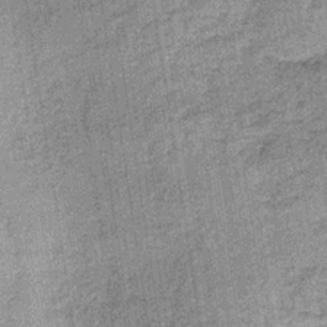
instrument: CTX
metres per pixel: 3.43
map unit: lHb
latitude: -36.0283
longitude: 65.3132
